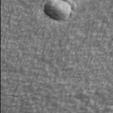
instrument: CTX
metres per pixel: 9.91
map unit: Ave
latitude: 40.9891
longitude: -113.9906
